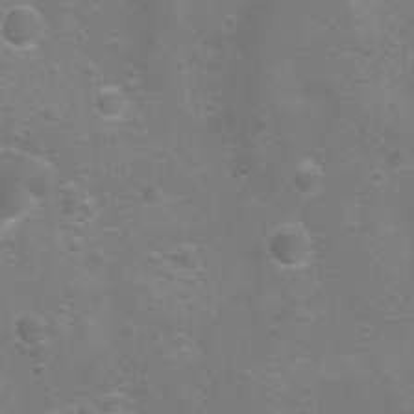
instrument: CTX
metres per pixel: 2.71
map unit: Nhu
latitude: 8.8002
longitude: -21.9150
